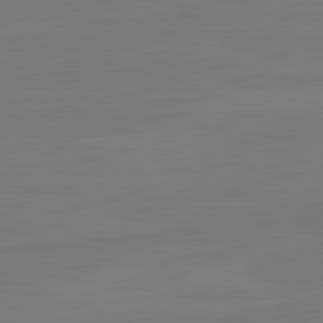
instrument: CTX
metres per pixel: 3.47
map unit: lApd
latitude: 82.2711
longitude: 164.6897
